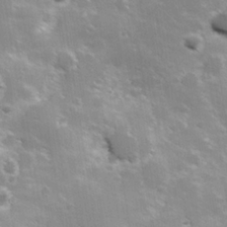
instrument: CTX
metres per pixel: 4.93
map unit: Hve
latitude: 23.8583
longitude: 147.0108
